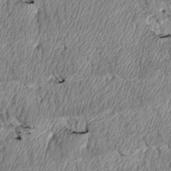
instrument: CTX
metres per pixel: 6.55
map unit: Htu
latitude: 3.1592
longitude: 150.4440
